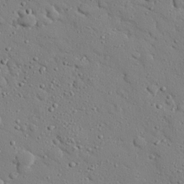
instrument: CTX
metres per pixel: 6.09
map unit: eHh
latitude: 25.5749
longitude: -77.9717
